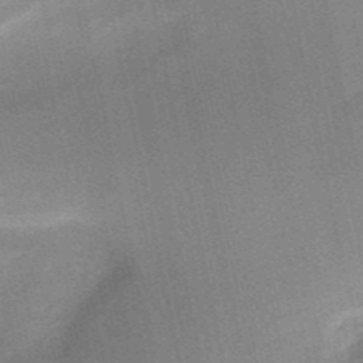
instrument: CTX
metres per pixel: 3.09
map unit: HNb
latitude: -52.0661
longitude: -46.6302
